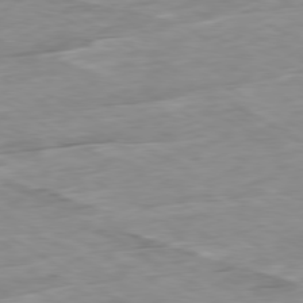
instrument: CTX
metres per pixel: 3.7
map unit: Ap
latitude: -79.9745
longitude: -88.3846
